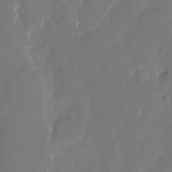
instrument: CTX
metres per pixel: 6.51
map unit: Nhu
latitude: -29.2754
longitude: -78.2712
